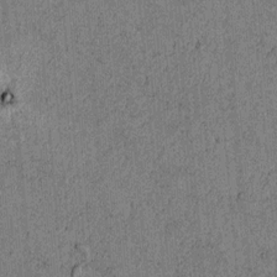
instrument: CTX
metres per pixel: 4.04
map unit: lAvf
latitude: 4.3089
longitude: 157.9556
